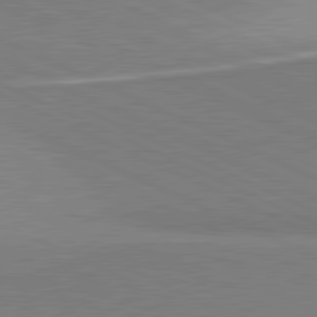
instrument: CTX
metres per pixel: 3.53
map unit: lApd
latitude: 81.2726
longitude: 156.3117
